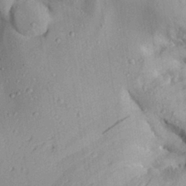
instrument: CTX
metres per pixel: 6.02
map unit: Aa
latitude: 28.4979
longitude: -131.2915
